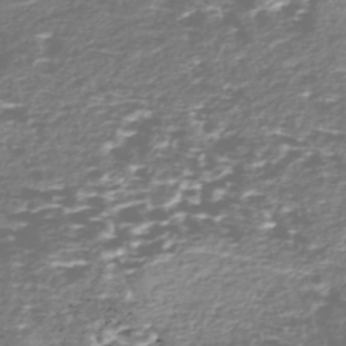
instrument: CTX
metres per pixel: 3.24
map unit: Nhe
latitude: -47.2754
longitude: -171.5938
